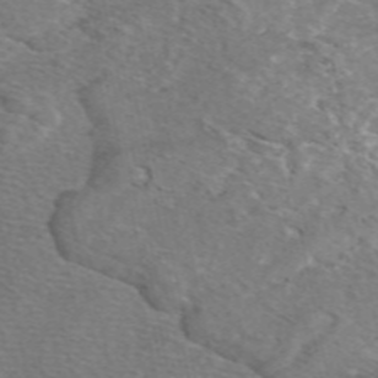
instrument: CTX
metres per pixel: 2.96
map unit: eAb
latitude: 49.7639
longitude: 111.0297
